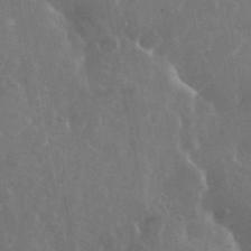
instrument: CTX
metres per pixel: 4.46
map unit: eHh
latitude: 35.3481
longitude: -59.3293
